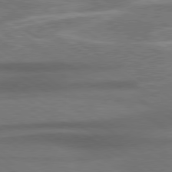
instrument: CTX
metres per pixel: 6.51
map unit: lApd
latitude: 79.2915
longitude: -123.5182
